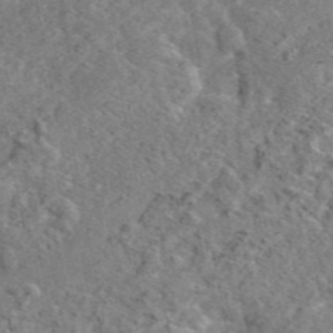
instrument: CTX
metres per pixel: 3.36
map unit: eAb
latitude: 46.0822
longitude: 113.1620
